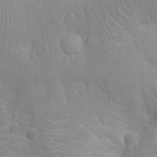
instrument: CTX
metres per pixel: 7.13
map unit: Nhu
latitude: -14.7464
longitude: -25.2348
